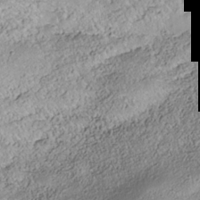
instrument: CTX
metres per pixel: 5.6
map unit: Nhe
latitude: -37.9556
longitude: 138.5574
